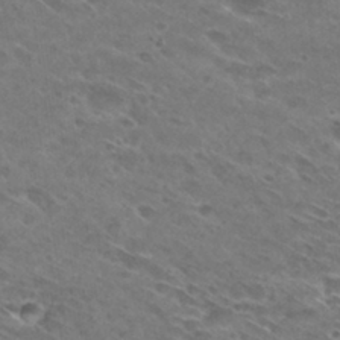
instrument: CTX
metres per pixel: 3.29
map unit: Hto
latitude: 29.5749
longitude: -44.3656
